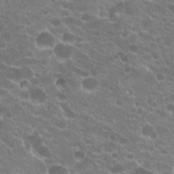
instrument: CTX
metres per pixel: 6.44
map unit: Hto
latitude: 20.5735
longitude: -34.8758
